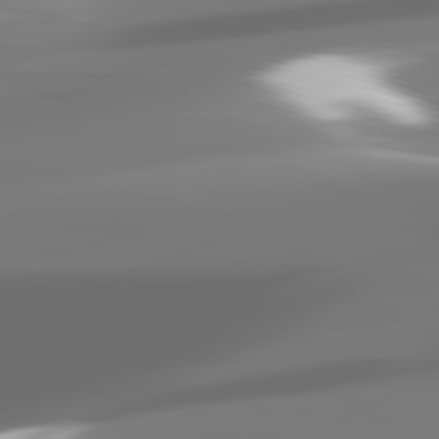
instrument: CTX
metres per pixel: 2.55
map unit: lApd
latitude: 82.4601
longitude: -146.2523
